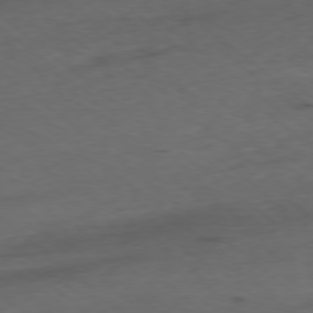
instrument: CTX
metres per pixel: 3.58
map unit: Ap
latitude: -78.6518
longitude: -74.0444
